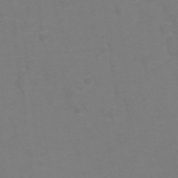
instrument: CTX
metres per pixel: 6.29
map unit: Hto
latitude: 6.0822
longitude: -31.1026
